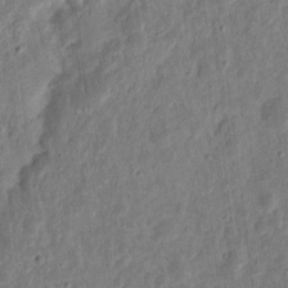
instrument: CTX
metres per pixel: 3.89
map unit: eHh
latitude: 10.5924
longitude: -73.4427
